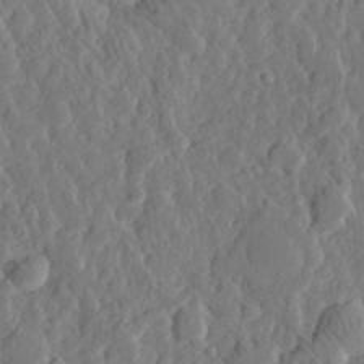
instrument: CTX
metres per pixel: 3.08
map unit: eHh
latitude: 30.1767
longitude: -78.1767
